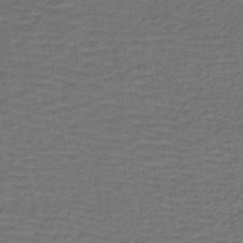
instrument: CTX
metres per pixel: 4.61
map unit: lHb
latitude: -39.3699
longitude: 59.1998
